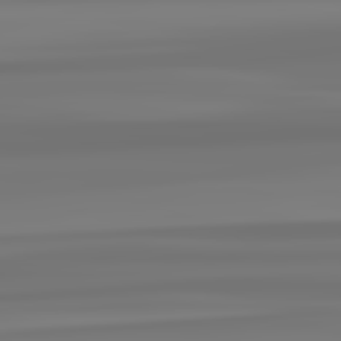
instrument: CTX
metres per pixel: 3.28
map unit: lApd
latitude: 82.8946
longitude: 170.7085
